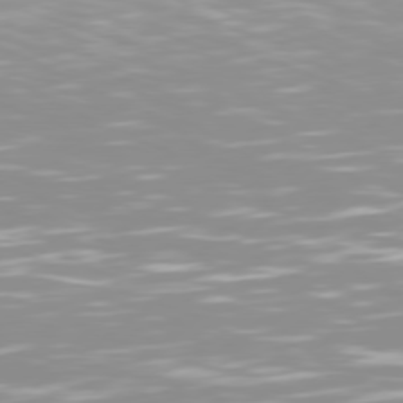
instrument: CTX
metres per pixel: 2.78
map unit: Hpe
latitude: 77.3670
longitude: -130.5357
